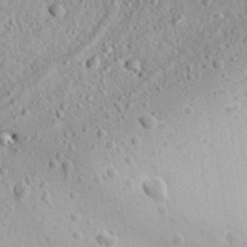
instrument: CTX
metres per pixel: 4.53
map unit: Aa
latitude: 31.3482
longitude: -134.1389
